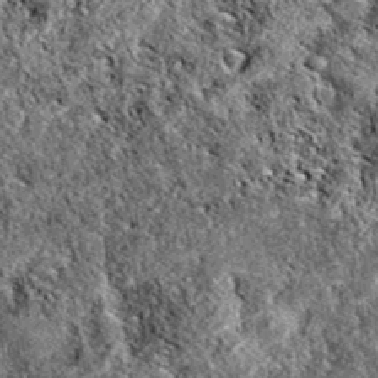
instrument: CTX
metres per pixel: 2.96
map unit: eAb
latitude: 37.9150
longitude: 111.3321
